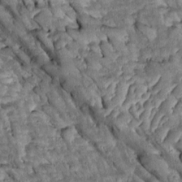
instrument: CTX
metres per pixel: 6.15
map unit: Htu
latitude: 1.4237
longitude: 143.7288
